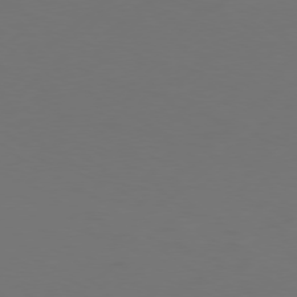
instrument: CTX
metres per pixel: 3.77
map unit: Hpe
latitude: 76.1955
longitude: -130.4790
